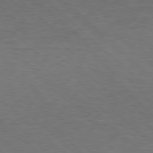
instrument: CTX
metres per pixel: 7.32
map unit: Hpe
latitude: 78.1389
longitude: -153.5938
